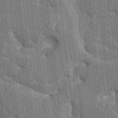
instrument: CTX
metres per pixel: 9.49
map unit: HNhu
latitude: 6.1578
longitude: -5.8772
